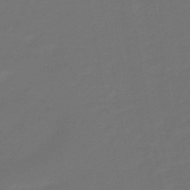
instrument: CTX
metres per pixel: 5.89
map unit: eHb
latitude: -47.6722
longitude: 88.4818
